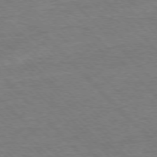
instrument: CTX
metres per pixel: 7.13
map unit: Ap
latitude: -77.0675
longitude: -95.1026
